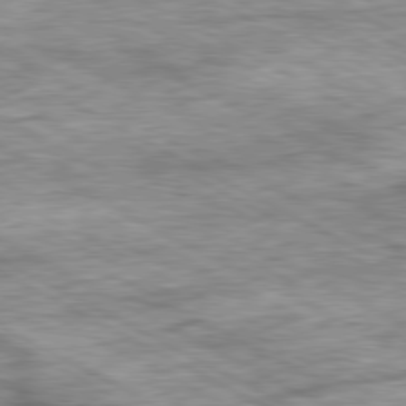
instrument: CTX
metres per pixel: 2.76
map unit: Ap
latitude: -80.8786
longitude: -89.4049
